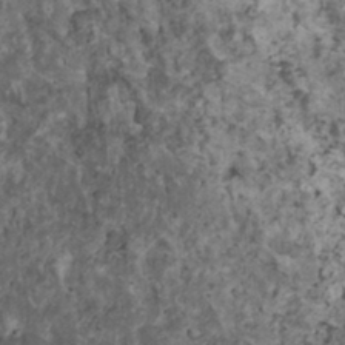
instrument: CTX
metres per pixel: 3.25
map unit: HNhu
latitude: 2.1578
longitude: 4.0850
